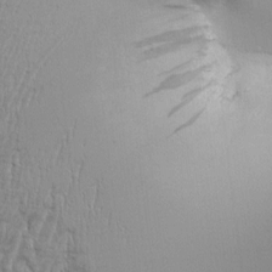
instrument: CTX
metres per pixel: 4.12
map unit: Aa
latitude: 9.3104
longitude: -130.1200
